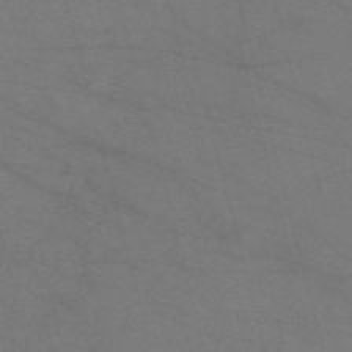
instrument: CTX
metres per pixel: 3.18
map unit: Nve
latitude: -57.5777
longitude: 51.0486
